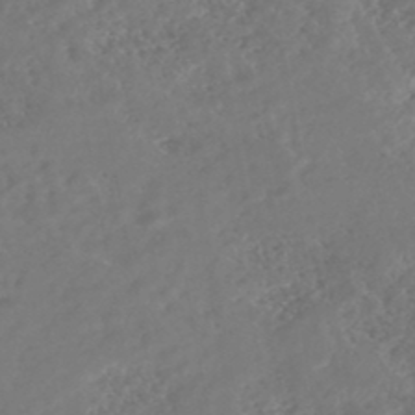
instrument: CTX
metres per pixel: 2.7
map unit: HNhu
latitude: -46.9164
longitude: 29.4643
